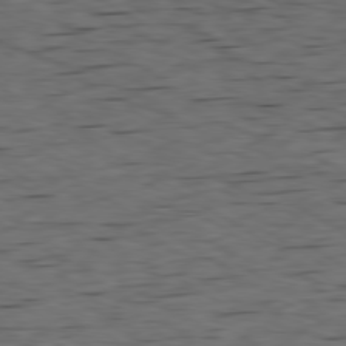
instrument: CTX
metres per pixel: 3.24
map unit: Ap
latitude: -80.0472
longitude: -100.4601
